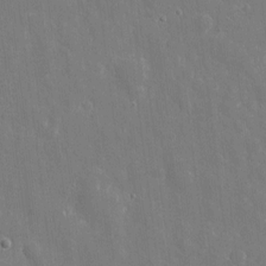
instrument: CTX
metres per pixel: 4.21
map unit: eHh
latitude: 8.7057
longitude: -70.3467
